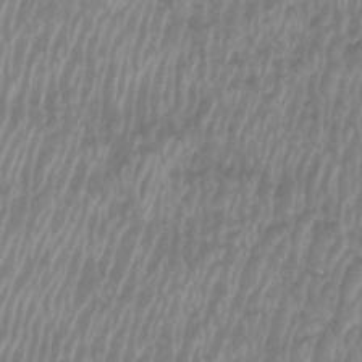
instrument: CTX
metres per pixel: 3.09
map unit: Htu
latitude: -8.9731
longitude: -74.5735
